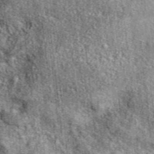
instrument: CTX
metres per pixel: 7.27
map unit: eAb
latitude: 36.3278
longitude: 107.5777
